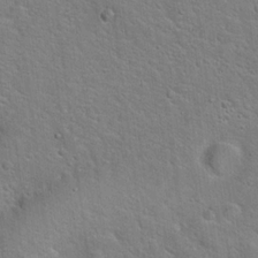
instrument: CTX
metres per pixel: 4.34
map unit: Hto
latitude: 18.7813
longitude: -51.2348
